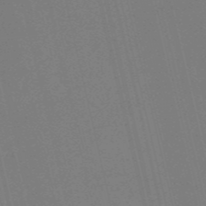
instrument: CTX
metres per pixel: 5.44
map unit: HNb
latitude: -54.9164
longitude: -39.6505
